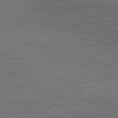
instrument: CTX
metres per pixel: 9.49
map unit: Ap
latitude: -77.1242
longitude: -76.5168
